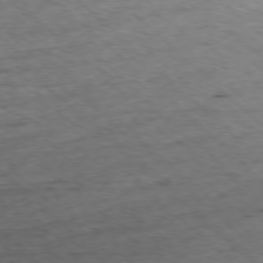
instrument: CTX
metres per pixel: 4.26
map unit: Ap
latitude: -78.1605
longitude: -61.1592
